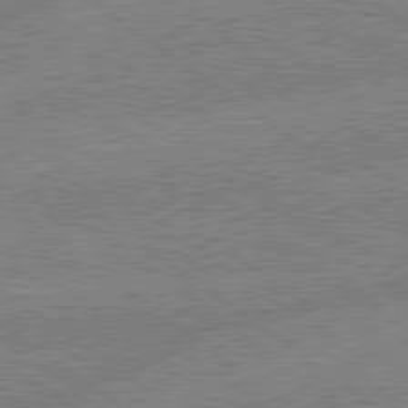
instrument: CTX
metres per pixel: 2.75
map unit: lApd
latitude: 79.1214
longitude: -145.1403
